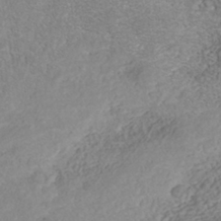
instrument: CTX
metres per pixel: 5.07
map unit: Nhe
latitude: -42.0661
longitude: -110.1767
